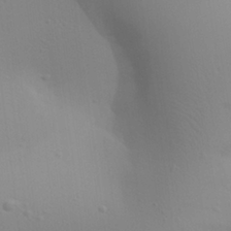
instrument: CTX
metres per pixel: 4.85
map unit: Aa
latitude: 24.0444
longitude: -136.4034
